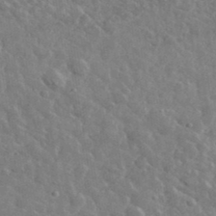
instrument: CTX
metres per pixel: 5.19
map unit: lHvf
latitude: 37.1592
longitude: -89.5372
